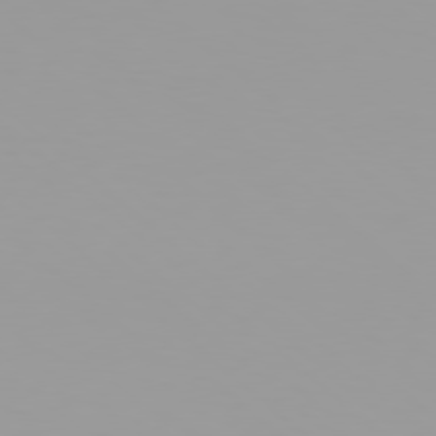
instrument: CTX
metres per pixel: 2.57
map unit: Hpe
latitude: 78.2712
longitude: -145.1970
